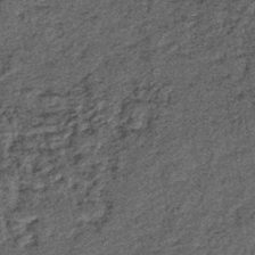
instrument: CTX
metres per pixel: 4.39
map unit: lHb
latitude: -39.5777
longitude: 65.9556
